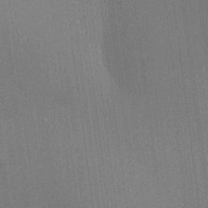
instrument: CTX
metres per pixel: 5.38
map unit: HNhu
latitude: 12.6680
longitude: 11.1620
